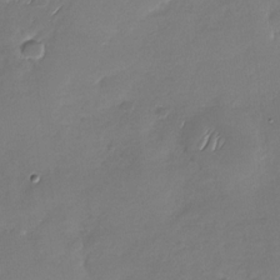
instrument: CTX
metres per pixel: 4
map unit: Nhu
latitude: -28.9542
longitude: -60.6868
